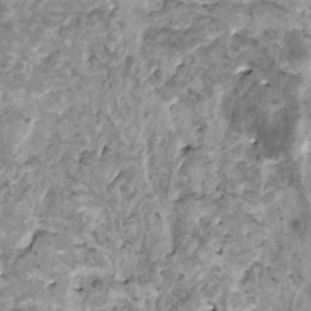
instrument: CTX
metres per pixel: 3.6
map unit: HNhu
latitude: 1.2914
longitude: 5.4454
